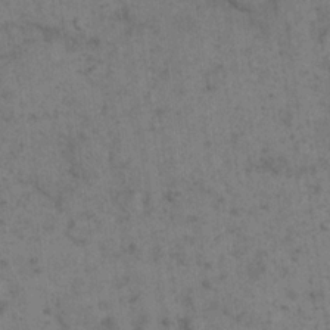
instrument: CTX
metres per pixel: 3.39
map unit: eHh
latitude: 18.1389
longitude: -63.4616
